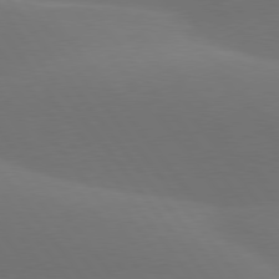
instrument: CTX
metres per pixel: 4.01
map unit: lApd
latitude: 77.7449
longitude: -52.0255
